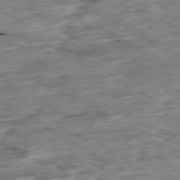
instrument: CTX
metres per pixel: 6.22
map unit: Ap
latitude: -80.0283
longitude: -84.6869
